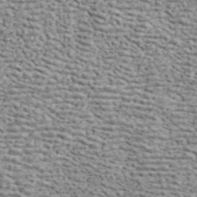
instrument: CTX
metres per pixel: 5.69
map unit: ANa
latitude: 41.9150
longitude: 13.2565
